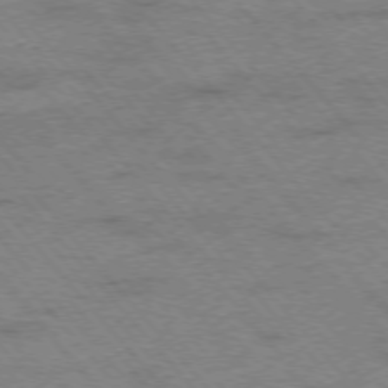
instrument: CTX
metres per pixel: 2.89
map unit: Hpe
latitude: -75.9556
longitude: -14.4223
